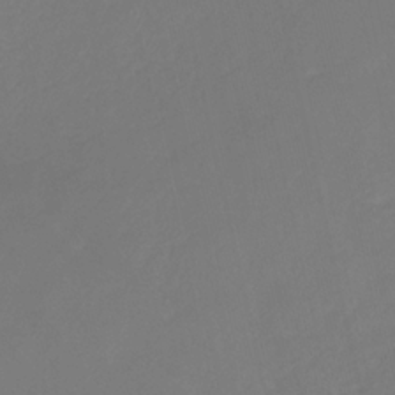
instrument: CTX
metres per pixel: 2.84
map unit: eHb
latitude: -29.8422
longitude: 66.3873
